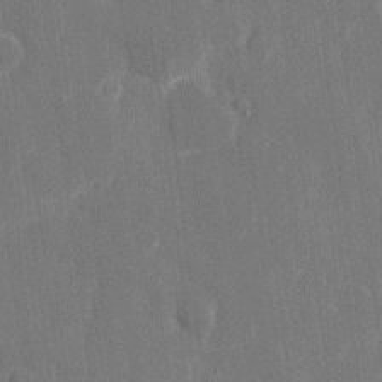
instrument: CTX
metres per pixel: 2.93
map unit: eHh
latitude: 8.3278
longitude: -68.2145
